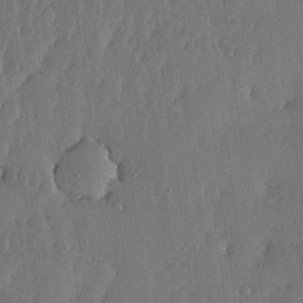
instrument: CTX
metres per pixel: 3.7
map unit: lHvf
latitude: 18.8002
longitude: -116.4223
